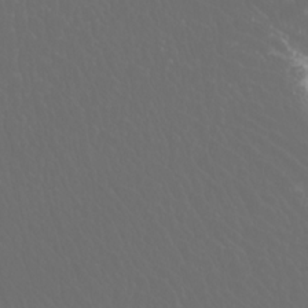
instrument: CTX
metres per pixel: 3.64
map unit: Htu
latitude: -11.4265
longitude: -73.0269
